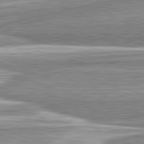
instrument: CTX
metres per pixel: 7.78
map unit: lApd
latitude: 82.4034
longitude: 167.6155
